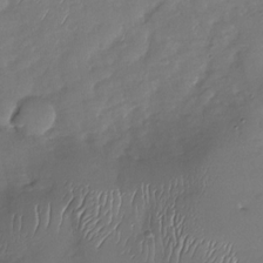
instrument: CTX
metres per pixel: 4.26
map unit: Nhu
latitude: -29.1998
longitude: -60.8569
